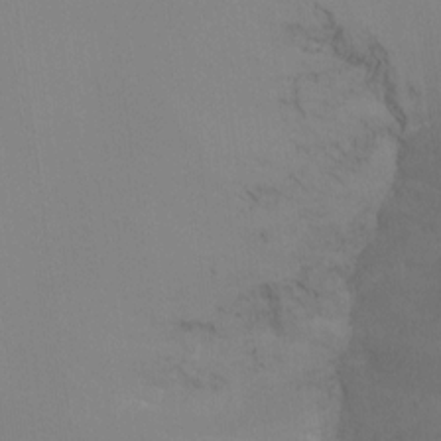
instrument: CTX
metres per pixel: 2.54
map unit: Ht
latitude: -15.4077
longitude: -48.7813
